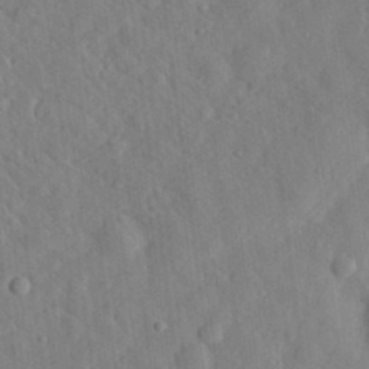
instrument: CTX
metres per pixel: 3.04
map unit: eHh
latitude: 29.7638
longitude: -76.8947
